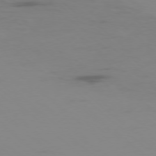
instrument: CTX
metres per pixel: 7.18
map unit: Ap
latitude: -77.0109
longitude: -66.9891
